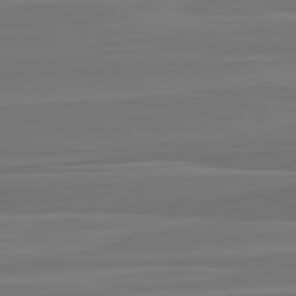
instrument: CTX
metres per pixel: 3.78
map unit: lApd
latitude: 82.8569
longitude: 168.4440
